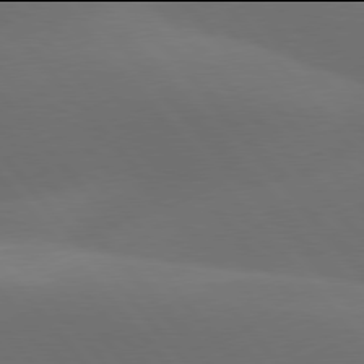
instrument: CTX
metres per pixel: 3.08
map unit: lApd
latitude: 77.9906
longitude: -53.3482
